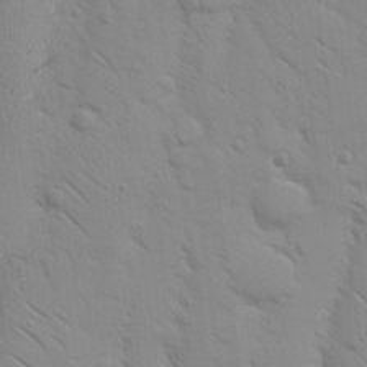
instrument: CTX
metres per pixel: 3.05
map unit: Nhu
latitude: 17.1025
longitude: -78.6491
